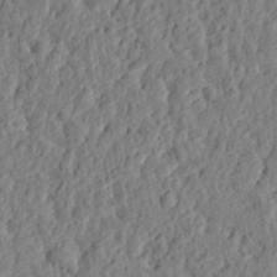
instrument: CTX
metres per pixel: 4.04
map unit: eHh
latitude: 28.6112
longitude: -76.2333
